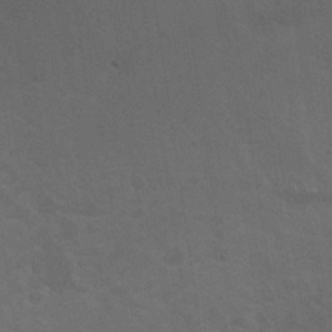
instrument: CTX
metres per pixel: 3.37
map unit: Nhu
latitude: 29.8016
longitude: -51.8394
